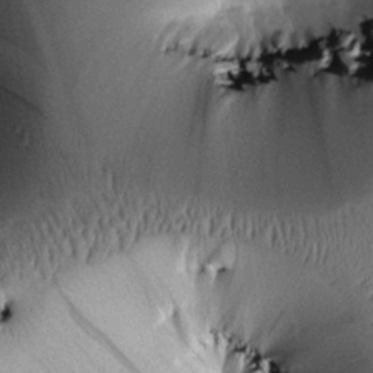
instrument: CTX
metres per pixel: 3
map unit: Htu
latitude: -0.1984
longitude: 173.1620
